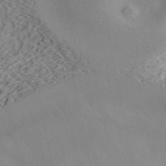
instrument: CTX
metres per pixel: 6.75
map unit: ANa
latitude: 41.7071
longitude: 55.2565
